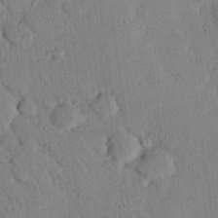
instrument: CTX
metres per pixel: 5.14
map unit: eHh
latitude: 25.5749
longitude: -80.2145
